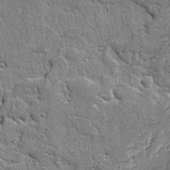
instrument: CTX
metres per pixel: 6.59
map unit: lAvf
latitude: -4.7463
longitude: -109.4426
